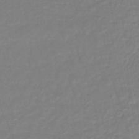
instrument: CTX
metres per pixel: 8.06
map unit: lHb
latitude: -44.5385
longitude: 65.9367
